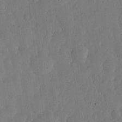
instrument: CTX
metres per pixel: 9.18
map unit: lHvf
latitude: 17.8017
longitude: -115.2914
